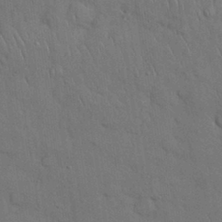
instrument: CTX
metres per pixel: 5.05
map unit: Nhu
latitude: 28.1767
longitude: -68.5924
